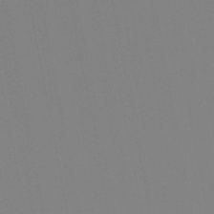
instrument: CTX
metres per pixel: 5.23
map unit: lHb
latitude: -48.5385
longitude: 70.0094
